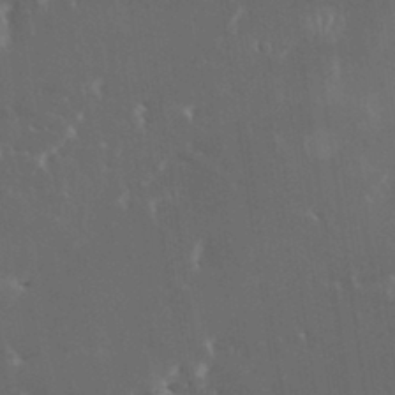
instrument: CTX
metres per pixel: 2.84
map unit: HNhu
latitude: 4.5735
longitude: 13.5399
